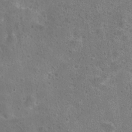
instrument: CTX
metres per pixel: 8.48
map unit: Hto
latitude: 23.3671
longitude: -48.3278
